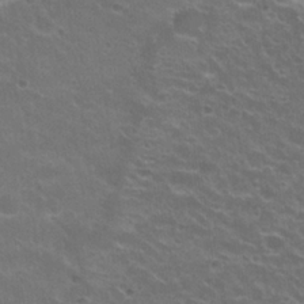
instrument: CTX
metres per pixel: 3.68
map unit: Hto
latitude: 23.3482
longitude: -32.1389
